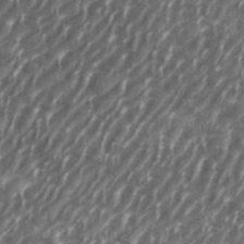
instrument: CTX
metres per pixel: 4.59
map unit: eHh
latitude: 36.0255
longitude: -137.2537
